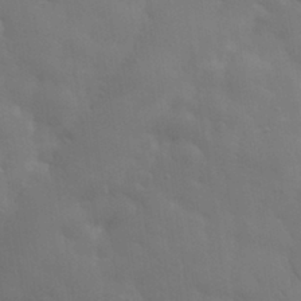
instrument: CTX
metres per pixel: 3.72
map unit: eHh
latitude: 31.4238
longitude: -70.1578
